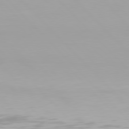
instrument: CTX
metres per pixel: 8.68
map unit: Hpe
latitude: 77.2537
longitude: -172.2144
